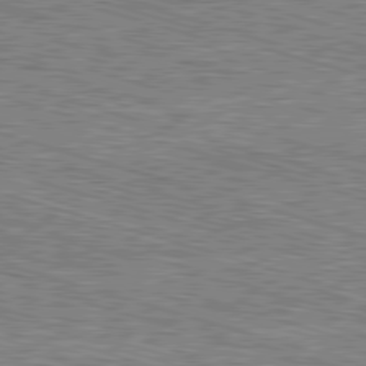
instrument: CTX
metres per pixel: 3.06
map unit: Ap
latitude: -82.0850
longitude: -70.3845
